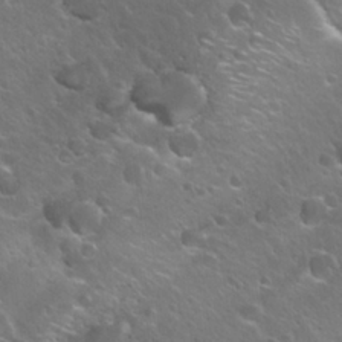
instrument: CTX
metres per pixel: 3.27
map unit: Hto
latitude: 23.6316
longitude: -31.7450
